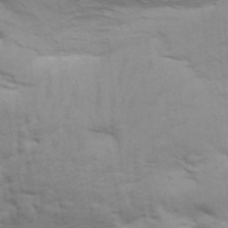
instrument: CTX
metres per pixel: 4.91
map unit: Aa
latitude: 33.3860
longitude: -136.1389
